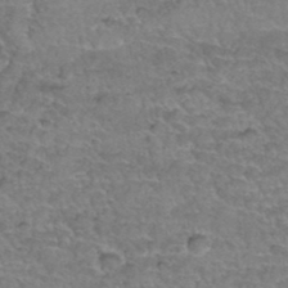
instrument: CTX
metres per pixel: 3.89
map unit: Hto
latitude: 35.7827
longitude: -45.0836
